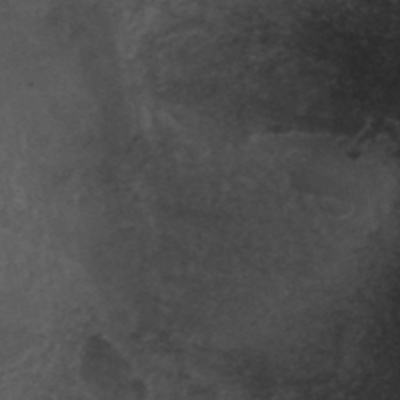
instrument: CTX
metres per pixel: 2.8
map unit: ANa
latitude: 41.3103
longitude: 53.1431
